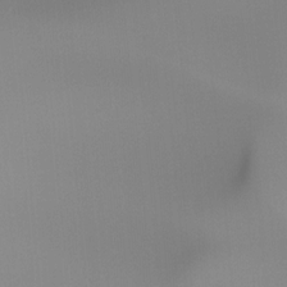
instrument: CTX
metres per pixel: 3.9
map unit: Ht
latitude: -14.8408
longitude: -51.1025
